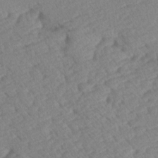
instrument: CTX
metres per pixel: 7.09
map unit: lAa
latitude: -2.4817
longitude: -127.6505
